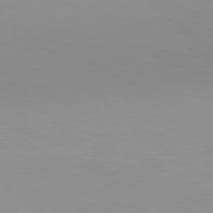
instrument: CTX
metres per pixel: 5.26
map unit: Hpe
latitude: 78.6869
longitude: -142.6113
